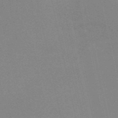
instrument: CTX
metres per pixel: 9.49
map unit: HNb
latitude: -54.3873
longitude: -41.6882
